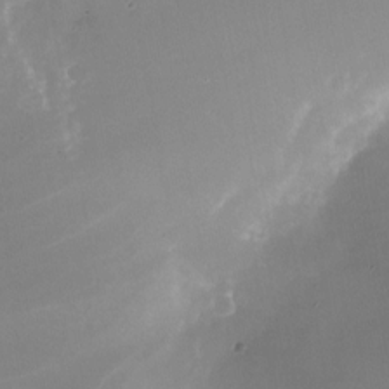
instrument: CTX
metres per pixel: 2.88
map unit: Nhu
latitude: -24.6896
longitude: -73.1026
